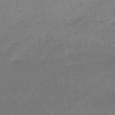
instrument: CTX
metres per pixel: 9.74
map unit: lHb
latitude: -47.6155
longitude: 76.1228
